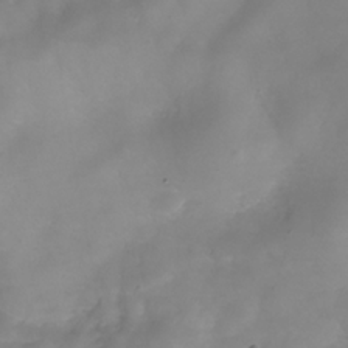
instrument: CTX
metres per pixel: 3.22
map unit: Hve
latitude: -30.9730
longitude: 94.4818
